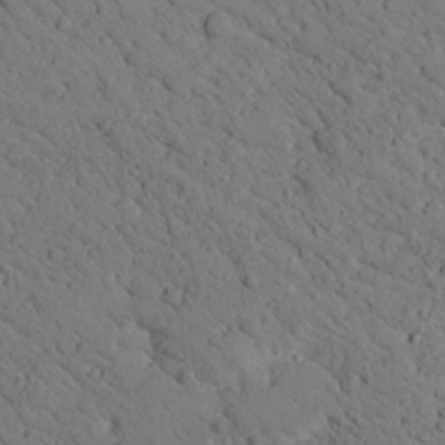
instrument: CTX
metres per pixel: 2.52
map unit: lHvf
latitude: 14.0633
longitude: 178.7463
